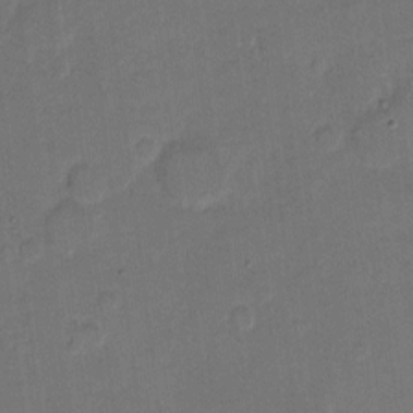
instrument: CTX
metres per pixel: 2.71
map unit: eHh
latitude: 9.1781
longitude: -64.1956
